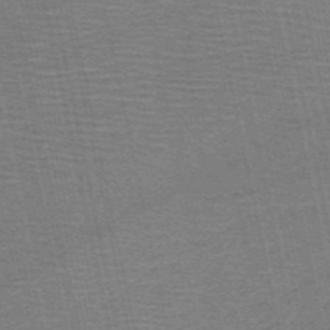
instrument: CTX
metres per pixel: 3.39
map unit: HNb
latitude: -54.0850
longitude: -45.0269
